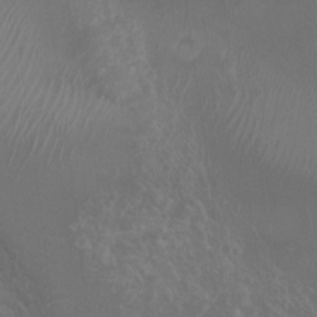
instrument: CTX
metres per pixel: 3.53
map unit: Nhu
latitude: 7.4804
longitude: -19.4993
